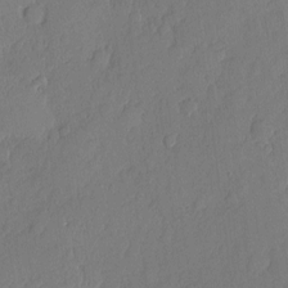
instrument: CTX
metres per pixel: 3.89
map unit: eHh
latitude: 5.8772
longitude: -74.8947
